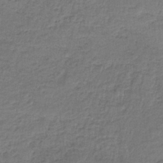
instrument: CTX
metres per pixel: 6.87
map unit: HNb
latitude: -35.3699
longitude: 59.0108
